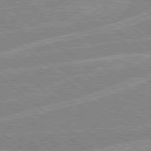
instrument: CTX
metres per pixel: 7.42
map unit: Hpe
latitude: 78.4790
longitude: -156.2711
